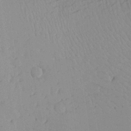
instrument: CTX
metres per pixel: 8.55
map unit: Aa
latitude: 19.1970
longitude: -140.7435
